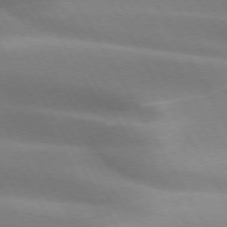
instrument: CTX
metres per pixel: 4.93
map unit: lApd
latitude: 73.0648
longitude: -51.1592
